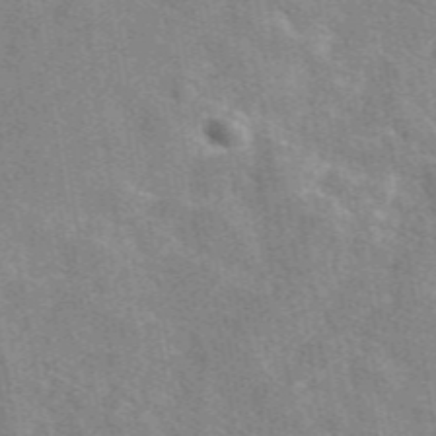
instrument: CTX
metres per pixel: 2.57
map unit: eAb
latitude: 48.9892
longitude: 114.9730
